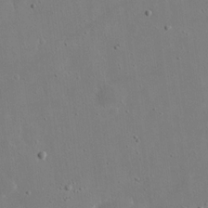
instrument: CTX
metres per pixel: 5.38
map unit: eHh
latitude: 17.5182
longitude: -71.2537
